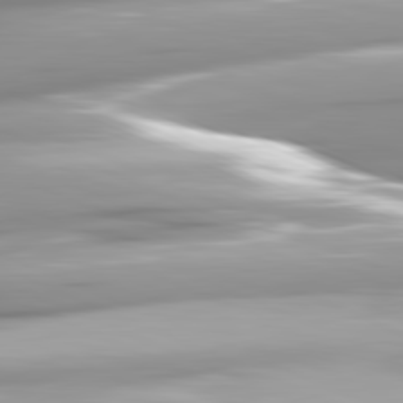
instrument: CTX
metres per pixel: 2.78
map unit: lApd
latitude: 81.8961
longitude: -146.7058
